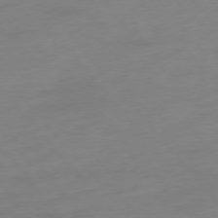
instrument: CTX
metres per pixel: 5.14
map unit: Hpe
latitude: -76.2928
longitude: -15.2159
